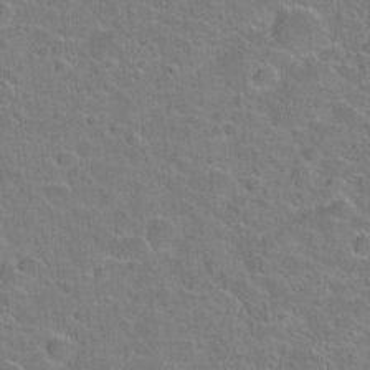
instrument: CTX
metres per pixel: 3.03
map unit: Hto
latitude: 21.9717
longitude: -45.2726
